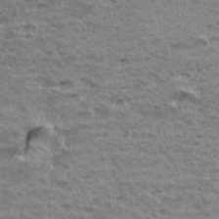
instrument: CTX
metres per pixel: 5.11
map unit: Hto
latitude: 35.8016
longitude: -43.4615
